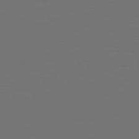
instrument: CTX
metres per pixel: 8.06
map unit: Hpe
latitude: 76.9136
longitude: -135.8205
